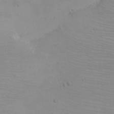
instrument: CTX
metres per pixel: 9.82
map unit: eHh
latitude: -5.4832
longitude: -83.6316
